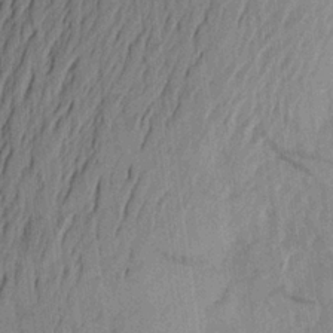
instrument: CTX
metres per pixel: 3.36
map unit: Aa
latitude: 23.3293
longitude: -146.8191
